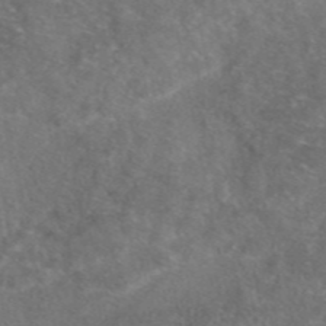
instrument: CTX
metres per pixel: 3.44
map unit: eAb
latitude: 47.3482
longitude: 110.2739
